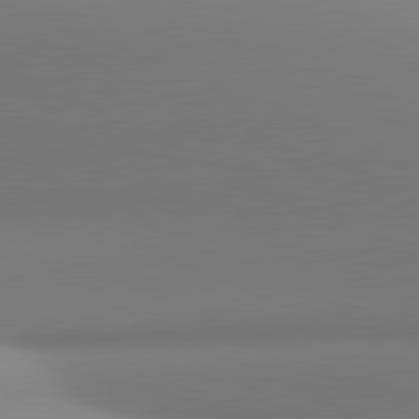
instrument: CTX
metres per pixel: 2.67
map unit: lApd
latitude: 81.2915
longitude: 143.1809
